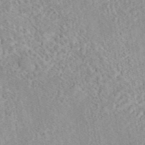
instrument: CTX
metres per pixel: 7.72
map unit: eAb
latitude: 44.2333
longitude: 115.9178
